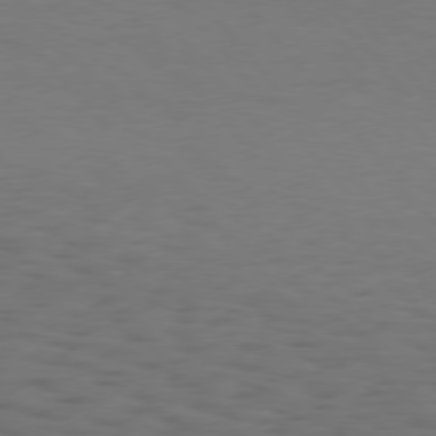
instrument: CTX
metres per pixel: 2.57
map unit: Hpe
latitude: 75.8961
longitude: -134.3467
